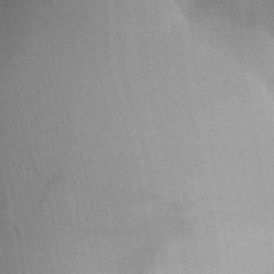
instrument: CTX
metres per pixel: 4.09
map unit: Aa
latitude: 31.8584
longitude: -141.9528
